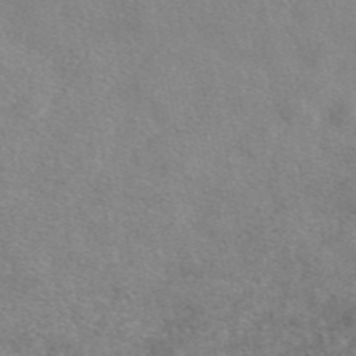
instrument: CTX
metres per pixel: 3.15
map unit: eAb
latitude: 47.4616
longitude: 123.2754
